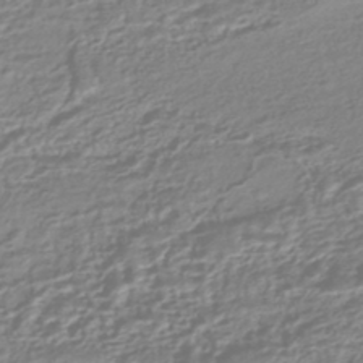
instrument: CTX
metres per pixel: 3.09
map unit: HNhu
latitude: -44.5385
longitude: 99.9556
